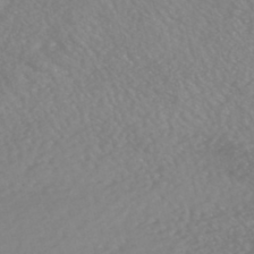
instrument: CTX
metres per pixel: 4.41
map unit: HNhu
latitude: -48.6519
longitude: 101.1431
